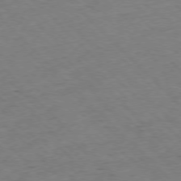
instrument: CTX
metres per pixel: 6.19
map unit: Ap
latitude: -77.6155
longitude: -61.5560
